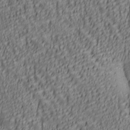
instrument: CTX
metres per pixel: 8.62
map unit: lAa
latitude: 6.4790
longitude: -116.5546
